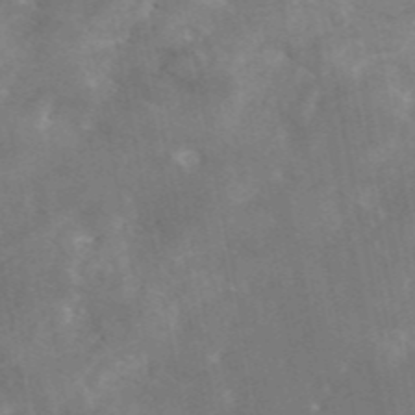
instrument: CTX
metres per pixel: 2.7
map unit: eAb
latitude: 45.8205
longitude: 125.7666
